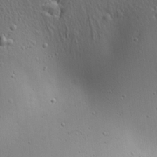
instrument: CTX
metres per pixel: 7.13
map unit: Aa
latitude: 18.8380
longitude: -141.4048
